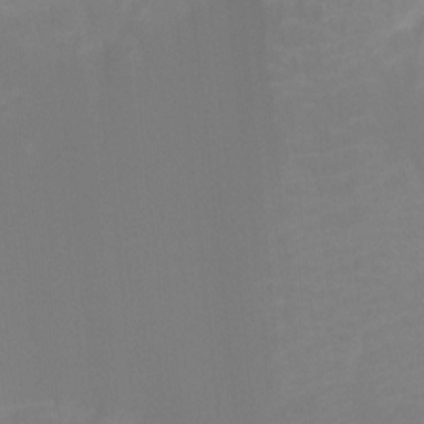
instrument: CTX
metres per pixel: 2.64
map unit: Ht
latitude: -9.1998
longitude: -46.4601
